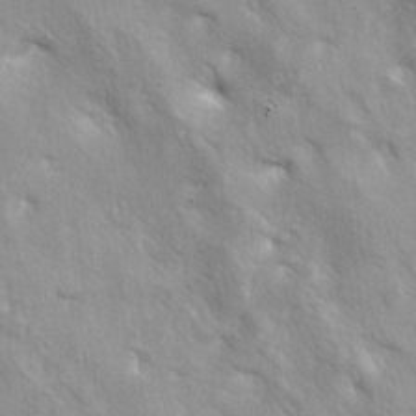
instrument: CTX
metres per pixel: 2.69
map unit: lAa
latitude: -5.8800
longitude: -125.4804
